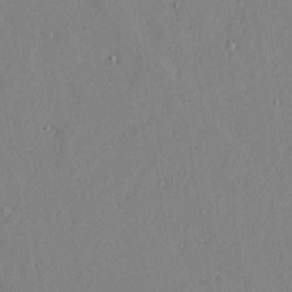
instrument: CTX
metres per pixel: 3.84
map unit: lAvf
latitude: 16.6868
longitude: -126.3278
